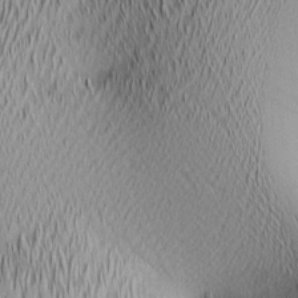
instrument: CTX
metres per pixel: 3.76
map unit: lAa
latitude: 2.0633
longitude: -116.1200
